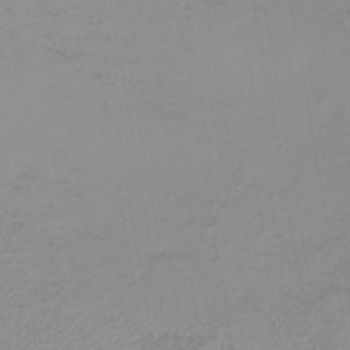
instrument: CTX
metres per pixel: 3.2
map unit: HNb
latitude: -44.5196
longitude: -44.0255
